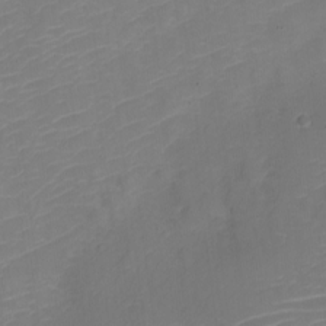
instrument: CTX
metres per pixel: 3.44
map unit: Nve
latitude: -21.3131
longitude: 106.1606
